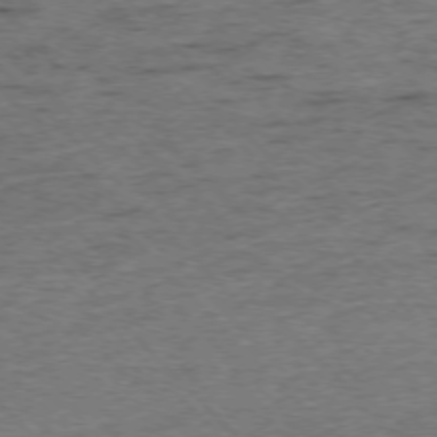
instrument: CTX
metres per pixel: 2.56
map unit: Ap
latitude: -76.2739
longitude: -87.1781
